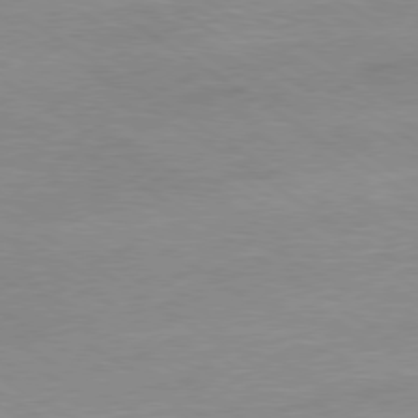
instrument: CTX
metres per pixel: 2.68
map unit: Ap
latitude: -80.1417
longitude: -66.1766
